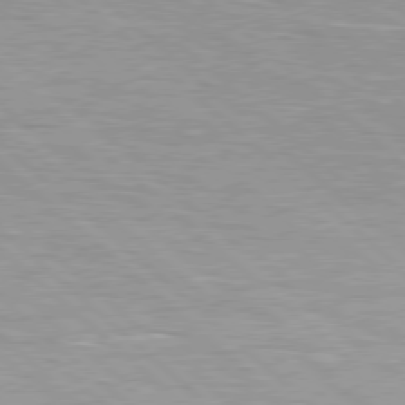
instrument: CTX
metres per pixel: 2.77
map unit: Hpe
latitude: 78.1767
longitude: -139.9339
